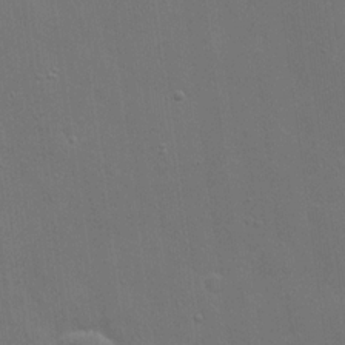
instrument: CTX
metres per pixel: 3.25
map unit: eHh
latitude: 19.5749
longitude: -67.0836
